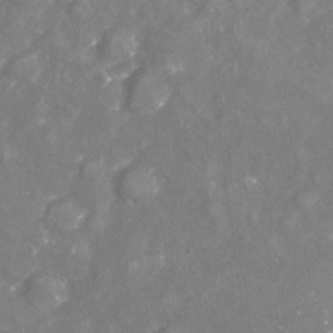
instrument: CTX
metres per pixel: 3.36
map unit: Nhu
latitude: -24.0661
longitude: -57.4804
